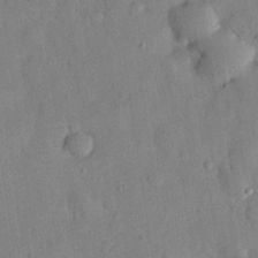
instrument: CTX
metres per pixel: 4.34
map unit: eHh
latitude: 27.0836
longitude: -76.1577
